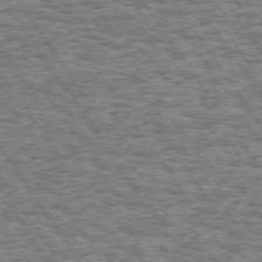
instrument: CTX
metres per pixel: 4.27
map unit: Hpe
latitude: 73.4427
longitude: -131.0081
